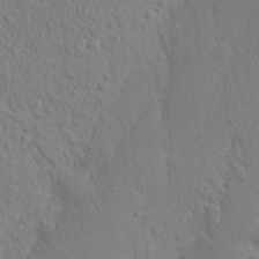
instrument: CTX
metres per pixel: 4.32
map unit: Nhu
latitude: 15.5560
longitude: -74.9514
